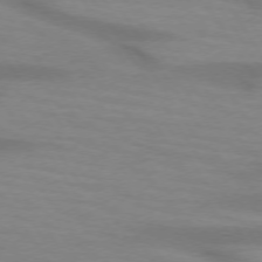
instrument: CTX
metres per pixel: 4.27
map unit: lApd
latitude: 73.5560
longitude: -54.0255
